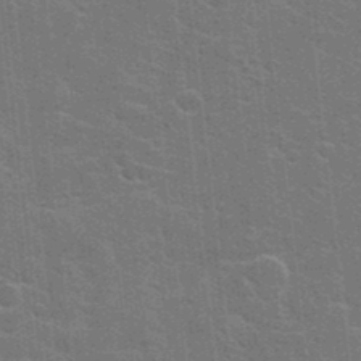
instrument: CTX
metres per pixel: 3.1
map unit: Hto
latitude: 23.7450
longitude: -47.4049
